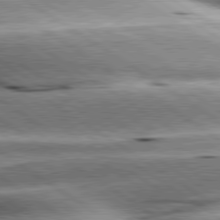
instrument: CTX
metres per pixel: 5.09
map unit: lApd
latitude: 80.3467
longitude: -141.3481
